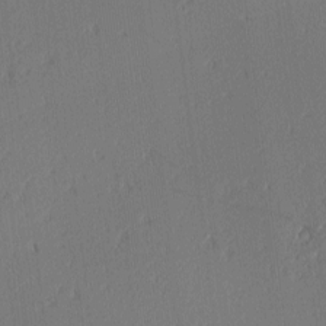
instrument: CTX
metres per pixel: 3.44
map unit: Ave
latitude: 2.6868
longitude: -114.9324
